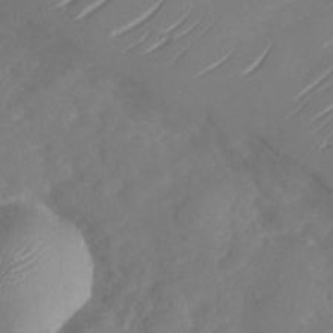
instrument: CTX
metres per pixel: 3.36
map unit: Nhu
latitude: -29.7289
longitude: -72.5924
